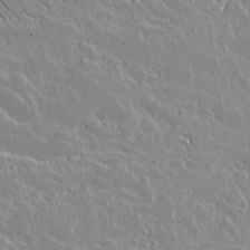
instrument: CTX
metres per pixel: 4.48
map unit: lAvf
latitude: 14.7813
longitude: -125.7260
